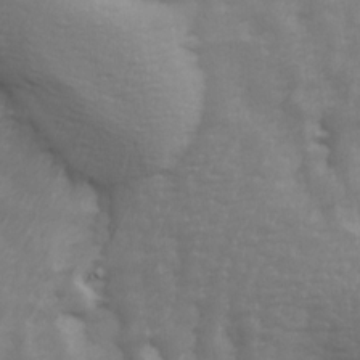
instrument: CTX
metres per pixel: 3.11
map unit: Ave
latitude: 13.9717
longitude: -105.5560
